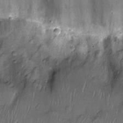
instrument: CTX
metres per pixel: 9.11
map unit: Nhu
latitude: -13.0298
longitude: -22.9514
